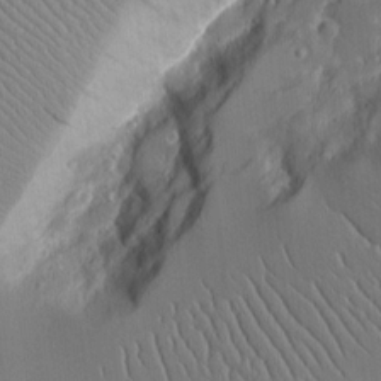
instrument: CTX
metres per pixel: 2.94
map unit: Aa
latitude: 12.6869
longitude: -126.1200
